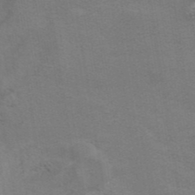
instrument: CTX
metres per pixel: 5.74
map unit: eAb
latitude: 42.2145
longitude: 106.3873
